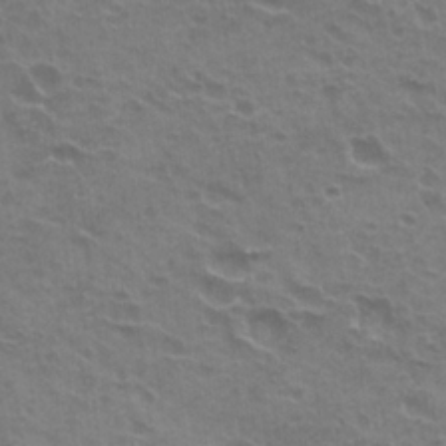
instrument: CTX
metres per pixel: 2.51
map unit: Hto
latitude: 21.8395
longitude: -31.9717
